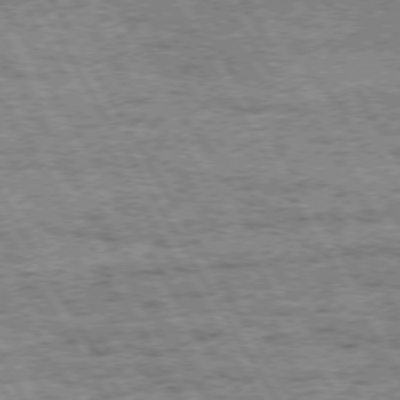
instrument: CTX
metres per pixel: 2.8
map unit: Hpe
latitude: 72.5168
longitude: -127.5749
